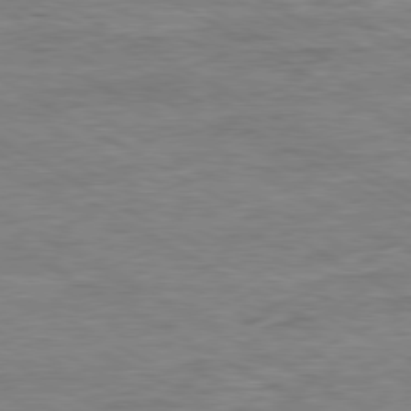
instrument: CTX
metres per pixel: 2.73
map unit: Ap
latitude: -80.4629
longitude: -77.1403
